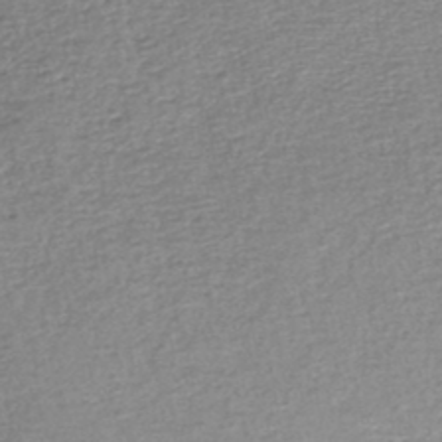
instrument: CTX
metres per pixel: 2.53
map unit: lHb
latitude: -44.8030
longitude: 58.5951
